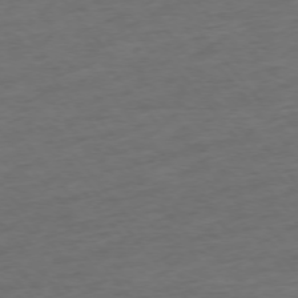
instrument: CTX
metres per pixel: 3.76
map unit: Ap
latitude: -75.9178
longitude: -84.2712
